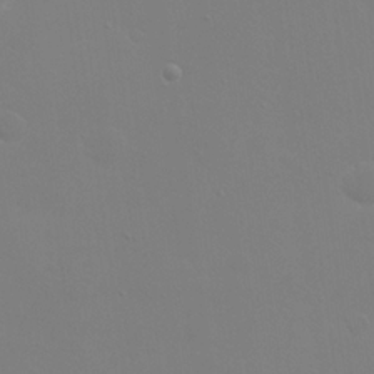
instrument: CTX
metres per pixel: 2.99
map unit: eHh
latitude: 23.8016
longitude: -65.7827
